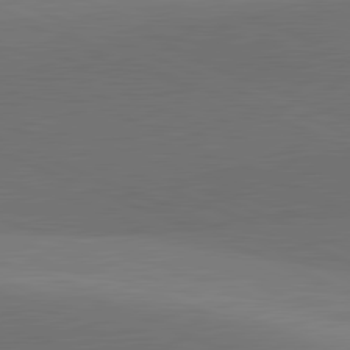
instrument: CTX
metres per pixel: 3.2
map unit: lApd
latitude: 81.8583
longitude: 137.8800
